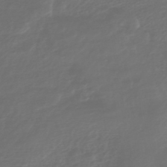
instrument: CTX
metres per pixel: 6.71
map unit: HNhu
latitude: -43.5021
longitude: 103.7856
